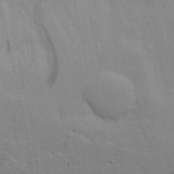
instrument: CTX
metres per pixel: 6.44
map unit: Ave
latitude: 15.3860
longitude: -129.6694
